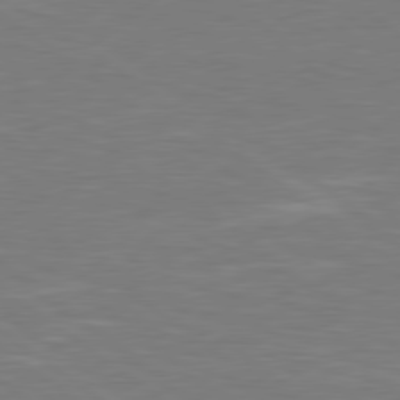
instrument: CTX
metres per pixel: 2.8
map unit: Hpe
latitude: 78.9325
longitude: -126.8569
